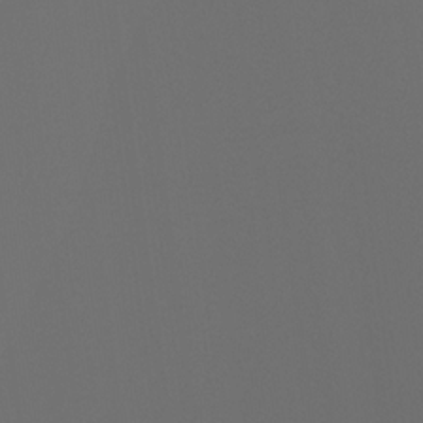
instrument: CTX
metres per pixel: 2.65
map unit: Ht
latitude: -4.2739
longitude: -61.7827
